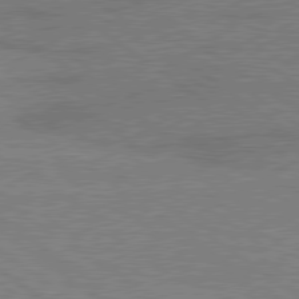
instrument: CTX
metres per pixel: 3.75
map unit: lApd
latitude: 79.4427
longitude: 166.7085
